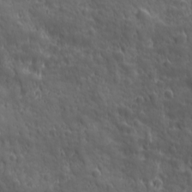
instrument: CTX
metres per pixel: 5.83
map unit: Ave
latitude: 19.2159
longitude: -132.7246
